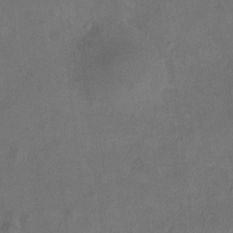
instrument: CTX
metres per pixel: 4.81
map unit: HNhu
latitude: 7.2159
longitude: 9.2376
